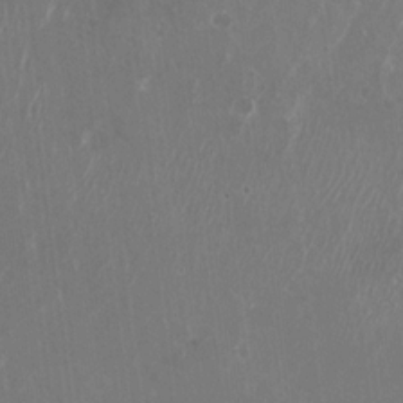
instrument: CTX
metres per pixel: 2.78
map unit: Nhu
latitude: -27.0864
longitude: -61.7449
